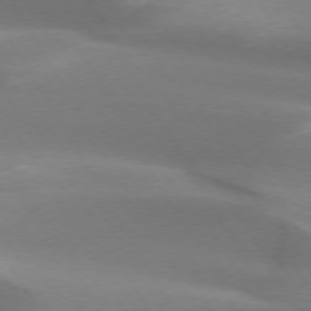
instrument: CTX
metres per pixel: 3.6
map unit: lApd
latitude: 73.1970
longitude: -51.4237
